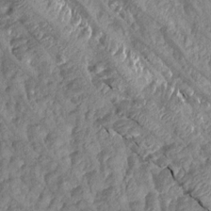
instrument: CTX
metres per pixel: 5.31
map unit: Aa
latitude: 15.7072
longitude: -144.9325
